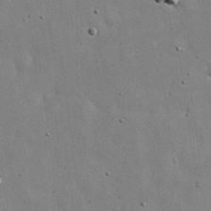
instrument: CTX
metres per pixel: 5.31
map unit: eHh
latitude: 20.4790
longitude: -71.8394
